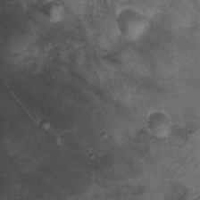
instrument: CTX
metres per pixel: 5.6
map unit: Nhu
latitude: 5.2537
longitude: -18.1389
